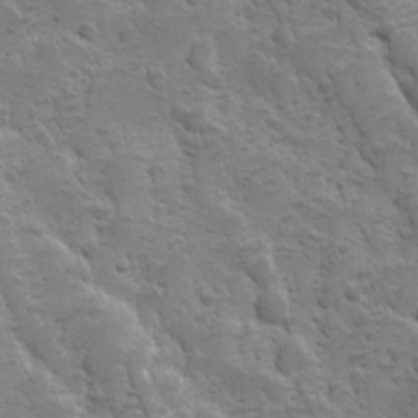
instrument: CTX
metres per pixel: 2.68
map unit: Ave
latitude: 10.1767
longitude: -103.9906
